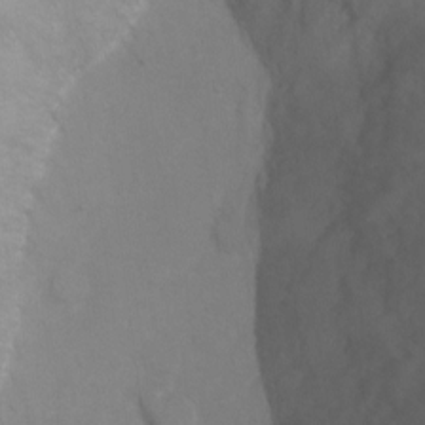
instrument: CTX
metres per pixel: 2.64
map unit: Ht
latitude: 0.6490
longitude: -35.3859
